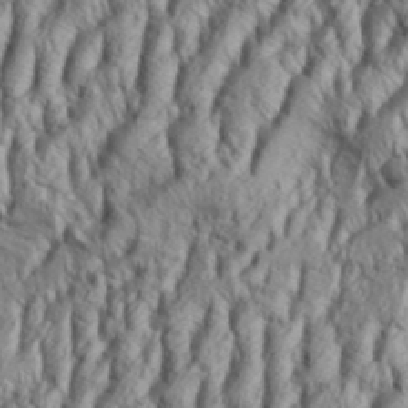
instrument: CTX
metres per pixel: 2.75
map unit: Aa
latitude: 33.4426
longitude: -136.7247
